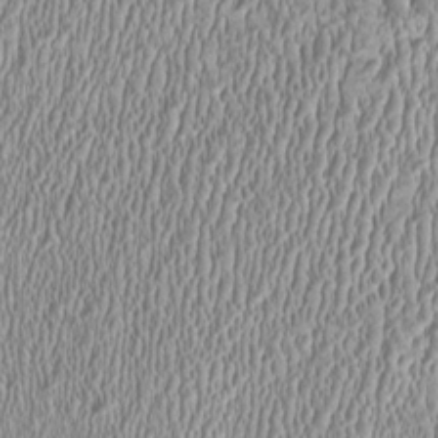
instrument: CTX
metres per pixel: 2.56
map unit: HNhu
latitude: -0.6330
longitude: 0.9542
